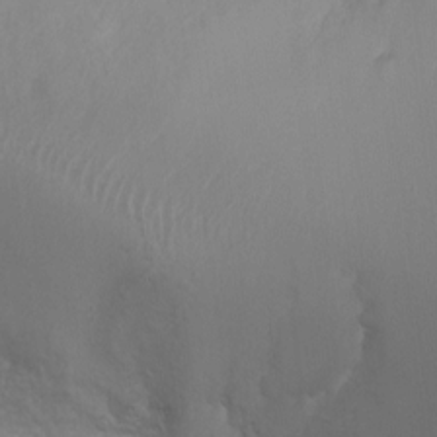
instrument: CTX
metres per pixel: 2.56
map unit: Ht
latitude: -0.7275
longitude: -16.4979
